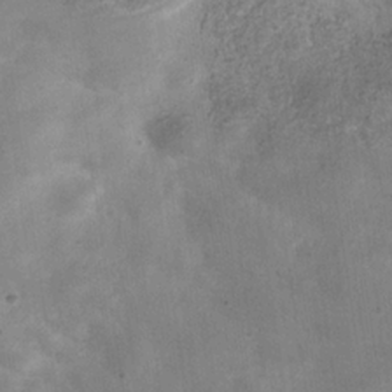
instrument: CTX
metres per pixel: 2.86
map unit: Hve
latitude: -31.5210
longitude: 93.8800
